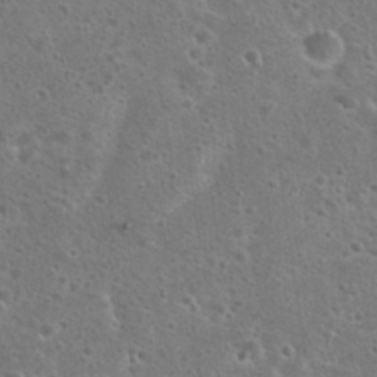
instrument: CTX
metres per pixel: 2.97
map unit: Hto
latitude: 23.0458
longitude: -48.1578
